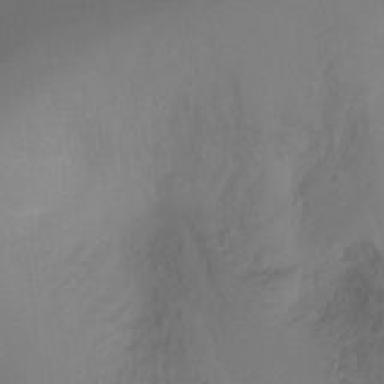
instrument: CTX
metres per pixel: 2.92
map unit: Ht
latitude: -9.4454
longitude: -31.5938
